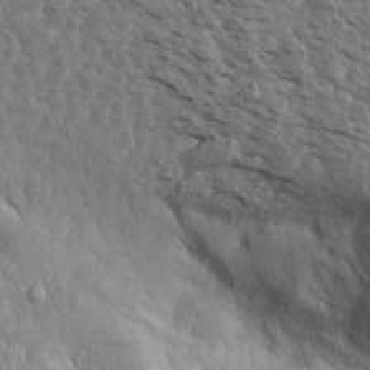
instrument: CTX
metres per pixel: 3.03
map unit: Aa
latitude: 14.1200
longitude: -141.7638
